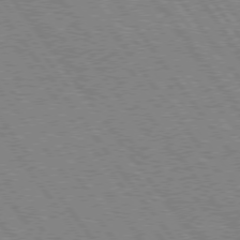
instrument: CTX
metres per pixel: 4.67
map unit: Hpe
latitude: 75.0270
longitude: -149.1970
